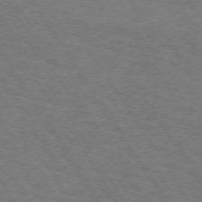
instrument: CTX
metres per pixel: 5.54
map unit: Hpe
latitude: 72.5924
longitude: -125.0080
